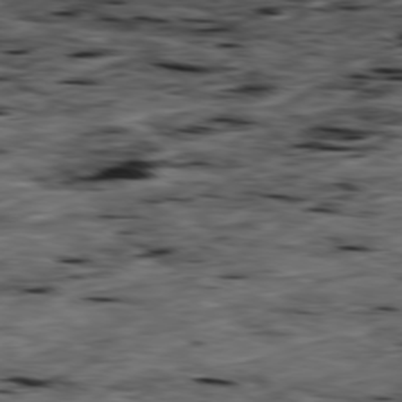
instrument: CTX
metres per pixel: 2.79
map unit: Ap
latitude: -79.4643
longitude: -91.3860
